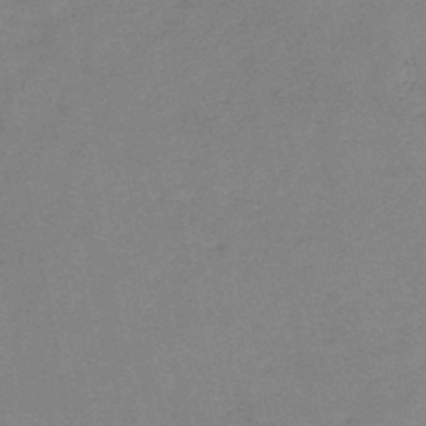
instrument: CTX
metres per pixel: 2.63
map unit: HNb
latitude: -46.1794
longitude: -36.1578
